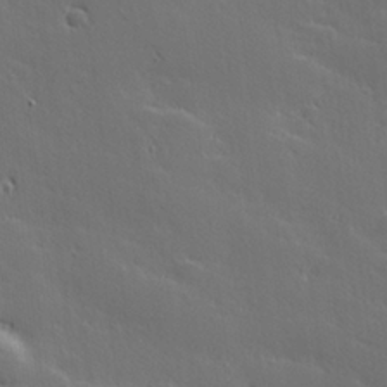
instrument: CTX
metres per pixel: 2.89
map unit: Hve
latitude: 26.8002
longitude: 144.1228
